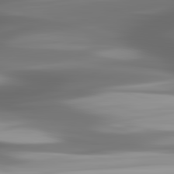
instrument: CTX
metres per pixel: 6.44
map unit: lApd
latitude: 82.8757
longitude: -132.6302
